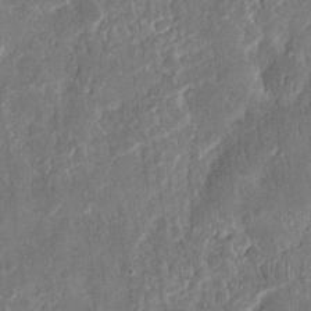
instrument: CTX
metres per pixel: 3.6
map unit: eHh
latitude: 12.6680
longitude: -73.5183
